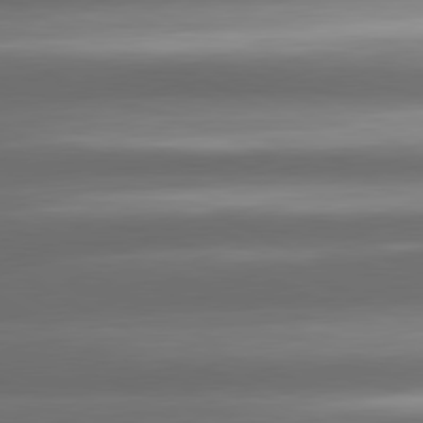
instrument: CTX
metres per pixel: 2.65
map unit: lApd
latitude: 80.7246
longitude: -142.1011
